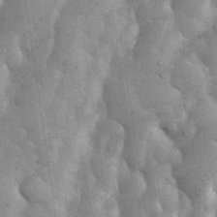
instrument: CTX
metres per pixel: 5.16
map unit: eHh
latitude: 35.5560
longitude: -68.3845
